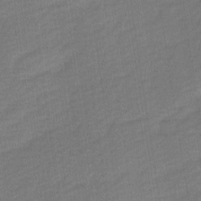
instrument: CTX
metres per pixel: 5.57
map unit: Ave
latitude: -0.5196
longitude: -114.0444
